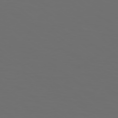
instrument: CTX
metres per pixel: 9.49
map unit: Hpe
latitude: 78.5357
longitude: -175.5560
